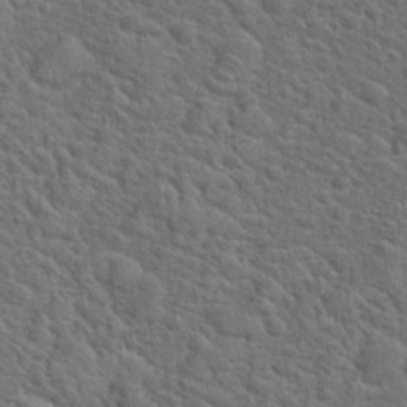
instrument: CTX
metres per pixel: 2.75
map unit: Hto
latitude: 19.3103
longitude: -43.4427
